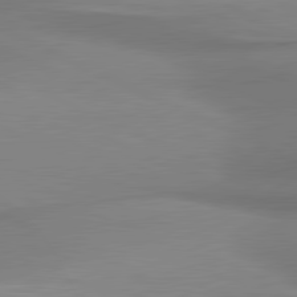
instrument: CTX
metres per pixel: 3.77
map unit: lApd
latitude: 81.1403
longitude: 176.1606
